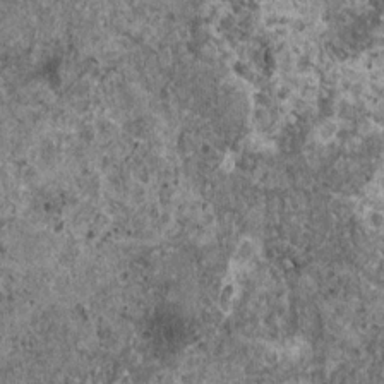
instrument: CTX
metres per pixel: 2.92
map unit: HNhu
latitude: 0.7057
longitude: 3.6721
